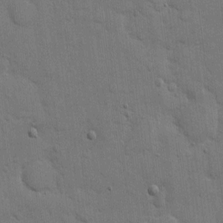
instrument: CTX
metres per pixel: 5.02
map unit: eHh
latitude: 11.5749
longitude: -67.2159
